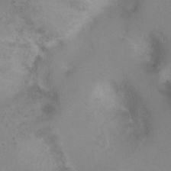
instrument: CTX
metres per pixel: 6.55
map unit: Ht
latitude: 0.5734
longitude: -37.8395
